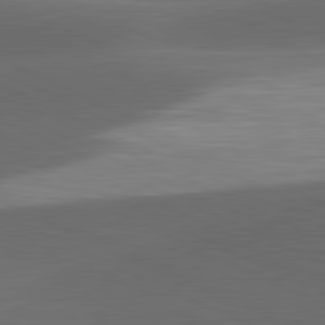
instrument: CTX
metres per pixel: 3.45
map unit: lApd
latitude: 81.5938
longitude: 134.2928
